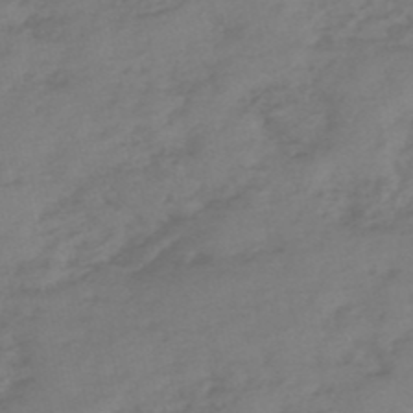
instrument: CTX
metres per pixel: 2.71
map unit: eHh
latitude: -51.2187
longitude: -25.0269
